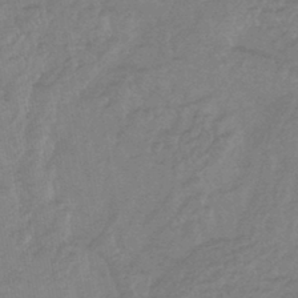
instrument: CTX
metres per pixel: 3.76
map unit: lHb
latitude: -43.4265
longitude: 80.7652
